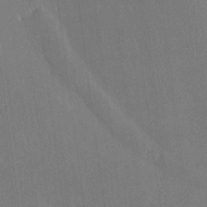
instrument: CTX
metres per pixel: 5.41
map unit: Ave
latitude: 20.4979
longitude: -136.7058
